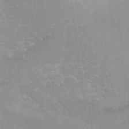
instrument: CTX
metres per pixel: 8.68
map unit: Nhu
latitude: 4.1956
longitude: -16.8191
